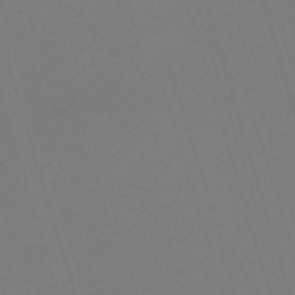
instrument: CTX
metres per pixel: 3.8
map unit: eHh
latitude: -62.5573
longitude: 51.0297
